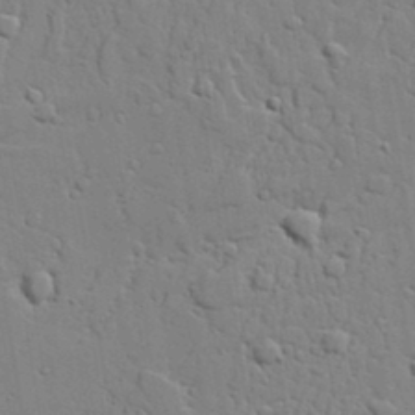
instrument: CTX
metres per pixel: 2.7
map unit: lAvf
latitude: 22.7624
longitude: -110.1767
